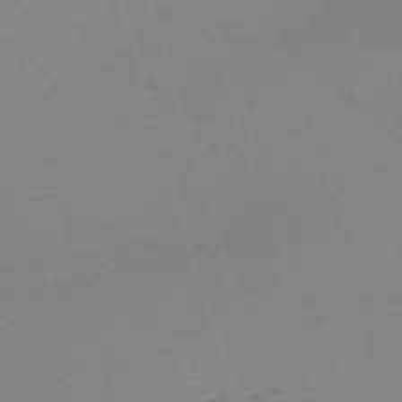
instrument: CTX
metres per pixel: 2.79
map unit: eHh
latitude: -61.4454
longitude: 51.5777
